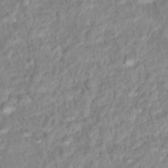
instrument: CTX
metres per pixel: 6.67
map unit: Hto
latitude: 16.1389
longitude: -41.4993
